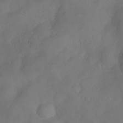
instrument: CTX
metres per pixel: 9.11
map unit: Nve
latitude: -26.8030
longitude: -148.4034
